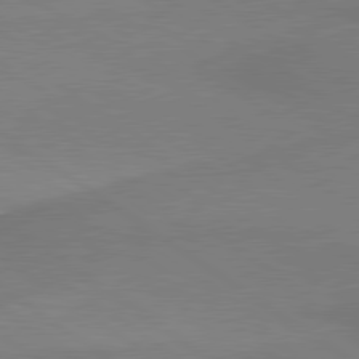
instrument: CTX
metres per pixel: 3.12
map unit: lApd
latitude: 79.8206
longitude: 178.9730
